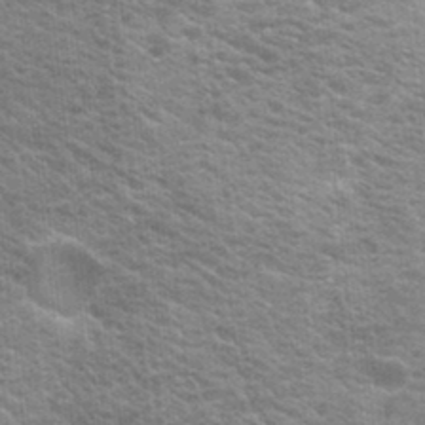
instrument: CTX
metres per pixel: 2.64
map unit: Hto
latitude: 19.2159
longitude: -37.4805
